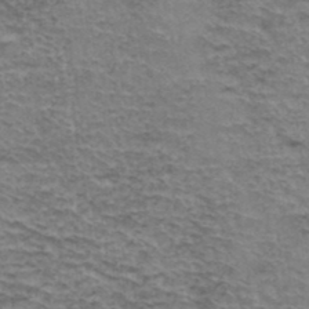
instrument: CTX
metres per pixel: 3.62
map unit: Hto
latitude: 36.8191
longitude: -43.4238
